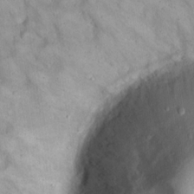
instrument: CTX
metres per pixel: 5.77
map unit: eHh
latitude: 19.8394
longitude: -59.8772
